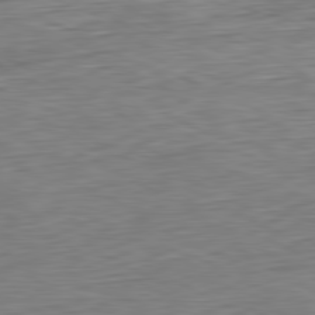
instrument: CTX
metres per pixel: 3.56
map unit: Ap
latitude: -81.5399
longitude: -67.8016
